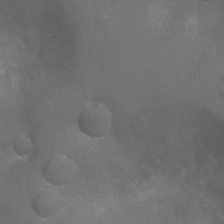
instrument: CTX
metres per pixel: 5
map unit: Ht
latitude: -6.6896
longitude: -21.4994
